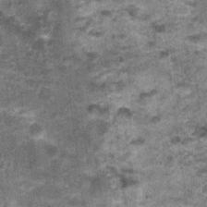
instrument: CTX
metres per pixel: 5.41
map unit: Nhu
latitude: 1.5182
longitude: -17.3859
